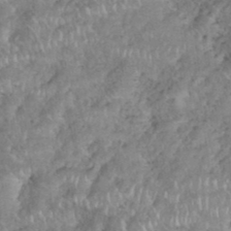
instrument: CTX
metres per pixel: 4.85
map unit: eHh
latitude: 38.1956
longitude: -57.3292
